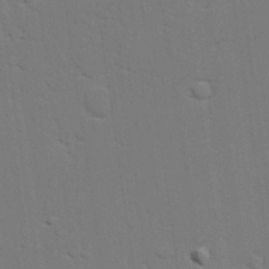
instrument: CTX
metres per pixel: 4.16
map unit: lAvf
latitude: 27.6127
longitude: -108.7057
